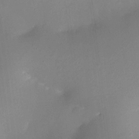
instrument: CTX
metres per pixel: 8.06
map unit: Ht
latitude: -6.5196
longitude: -20.7435
